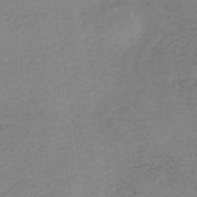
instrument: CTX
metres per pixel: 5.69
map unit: HNb
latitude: -33.5399
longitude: 62.3684
